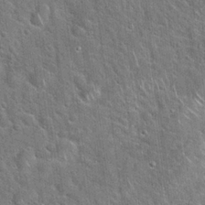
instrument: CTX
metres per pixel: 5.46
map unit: Hto
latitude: 21.3104
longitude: -51.5938
